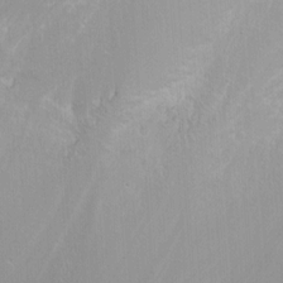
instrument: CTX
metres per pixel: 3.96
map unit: Nhu
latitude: -5.7099
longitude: -78.9325
